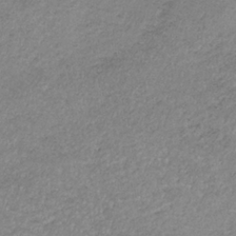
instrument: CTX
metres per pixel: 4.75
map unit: HNb
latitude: -33.8423
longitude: 61.5588
